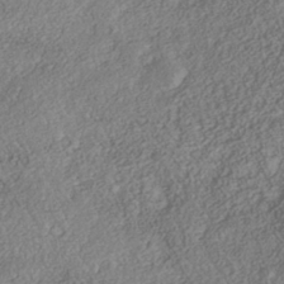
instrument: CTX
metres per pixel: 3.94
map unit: Nhe
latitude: -41.5021
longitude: -111.5749
